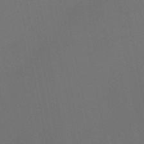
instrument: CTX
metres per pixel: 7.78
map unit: eHb
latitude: -50.7841
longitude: 69.4454
